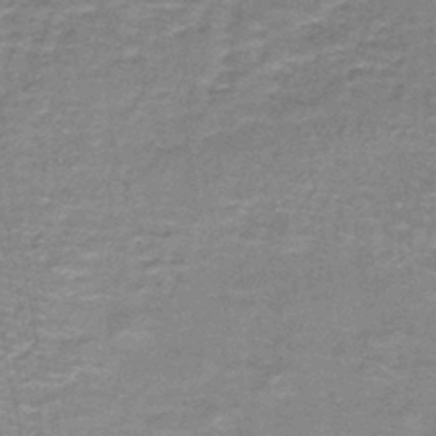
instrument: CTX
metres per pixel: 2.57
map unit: lHb
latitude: -43.3320
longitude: 54.8786
